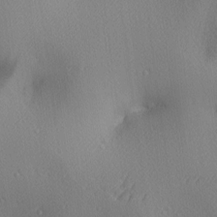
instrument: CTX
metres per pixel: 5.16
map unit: lAa
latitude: 3.4048
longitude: -116.8380
